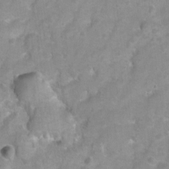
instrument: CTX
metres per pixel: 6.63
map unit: Hto
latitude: 5.7450
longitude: -31.8773
